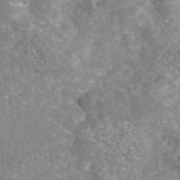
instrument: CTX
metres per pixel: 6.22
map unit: eAb
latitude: 45.5182
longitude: 105.1053
